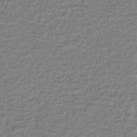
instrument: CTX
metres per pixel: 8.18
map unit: lHb
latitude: -41.1431
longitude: 70.2362
